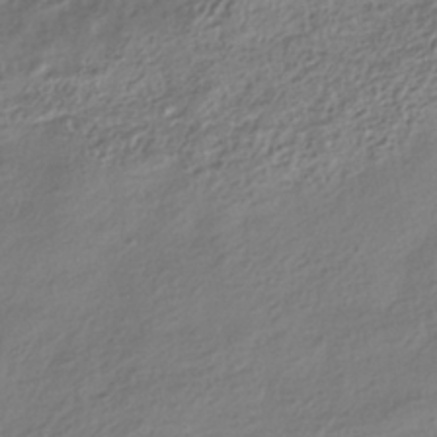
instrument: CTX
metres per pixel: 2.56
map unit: ANa
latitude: -37.0675
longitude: 94.7274
